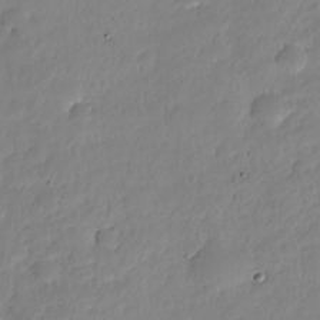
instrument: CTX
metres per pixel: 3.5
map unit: Nhe
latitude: -35.5021
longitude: -144.9136
